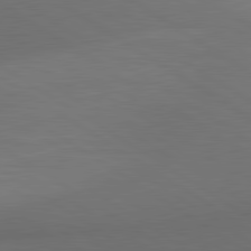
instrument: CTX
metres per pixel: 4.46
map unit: lApd
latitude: 80.8947
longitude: 161.2376
